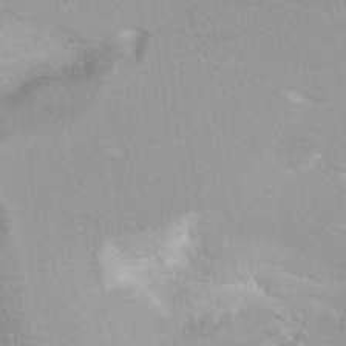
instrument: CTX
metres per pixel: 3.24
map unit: Hto
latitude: 7.7072
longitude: -30.7247
